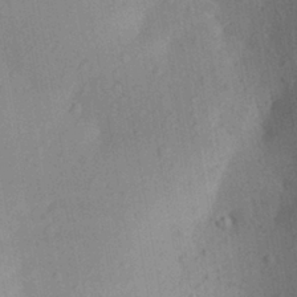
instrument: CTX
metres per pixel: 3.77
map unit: Aa
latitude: 25.6693
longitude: -148.0444
